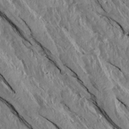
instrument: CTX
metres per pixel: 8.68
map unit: Aa
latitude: 15.2159
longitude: -145.1970
